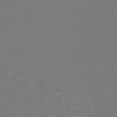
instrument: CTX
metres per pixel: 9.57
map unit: eHh
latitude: -43.2942
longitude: -33.4426
